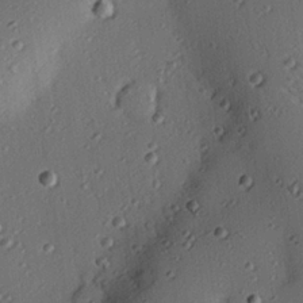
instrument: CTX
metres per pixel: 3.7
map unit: eHh
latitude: 23.2726
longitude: -91.0270
